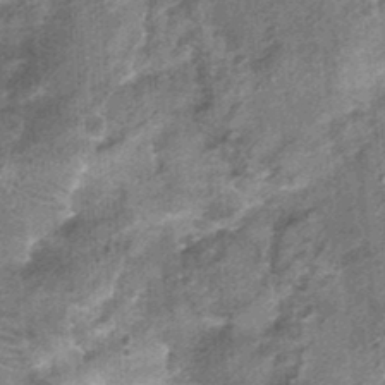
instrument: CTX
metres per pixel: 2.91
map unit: Nhu
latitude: 0.0633
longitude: -16.8758
